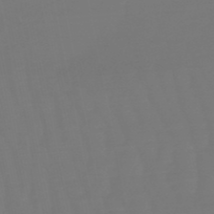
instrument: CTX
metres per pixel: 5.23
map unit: eHb
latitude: -50.2928
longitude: 77.8044
